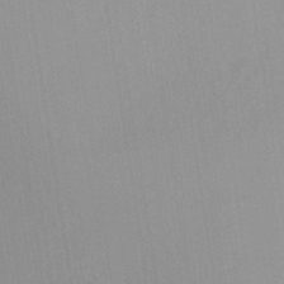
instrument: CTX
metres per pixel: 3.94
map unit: ANa
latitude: -38.9164
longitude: 95.6910
